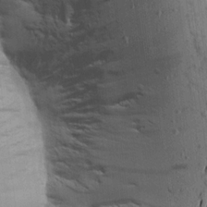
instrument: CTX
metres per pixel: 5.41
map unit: Aa
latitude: 15.6694
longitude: -147.1781
